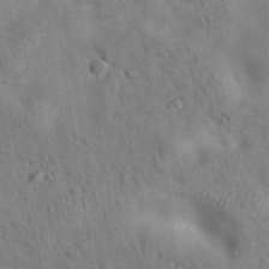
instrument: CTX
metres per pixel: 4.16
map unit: eAb
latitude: 34.6679
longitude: 110.3684
